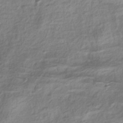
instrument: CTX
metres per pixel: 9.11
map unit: HNhu
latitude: -41.8044
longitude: 99.1998
